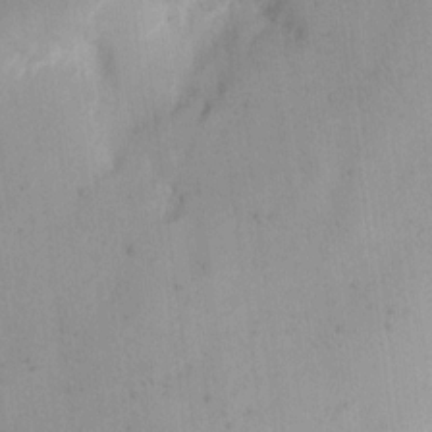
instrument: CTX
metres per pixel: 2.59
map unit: eHh
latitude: 10.9325
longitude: -69.2348
